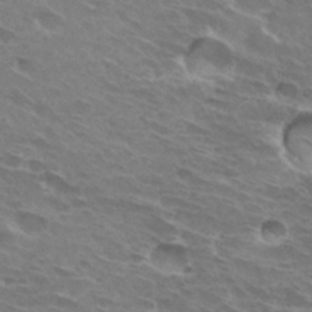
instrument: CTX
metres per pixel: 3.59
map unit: Hto
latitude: 32.7246
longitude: -43.5371
